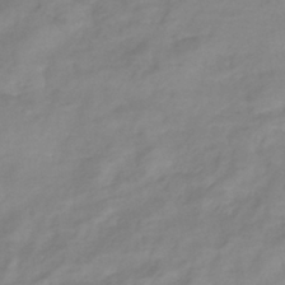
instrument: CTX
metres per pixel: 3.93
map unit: eHb
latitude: -40.7274
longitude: 80.8975
